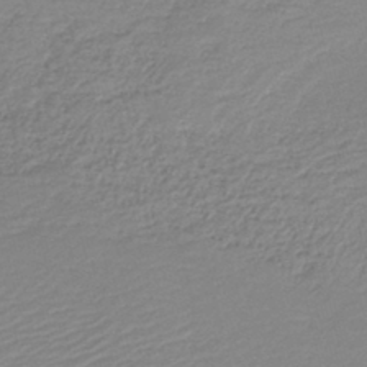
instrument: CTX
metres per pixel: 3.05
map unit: HNb
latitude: -41.3698
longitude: 50.3873
